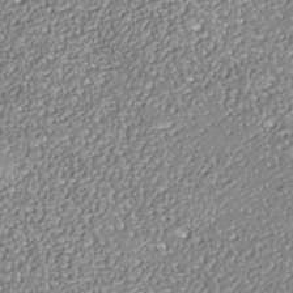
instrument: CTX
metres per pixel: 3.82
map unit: Nhe
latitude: -37.5966
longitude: -88.4601
